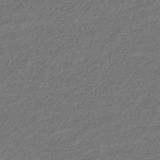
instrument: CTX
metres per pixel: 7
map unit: HNhu
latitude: -47.5210
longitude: 96.9542
